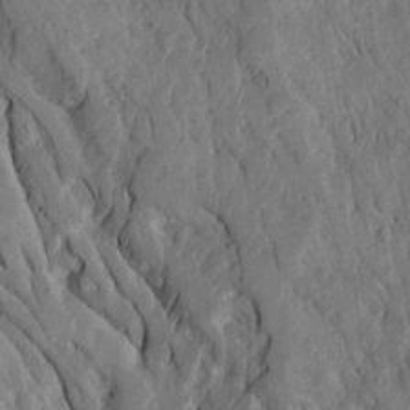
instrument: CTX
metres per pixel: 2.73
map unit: Ave
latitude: 23.0458
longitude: -132.6113
